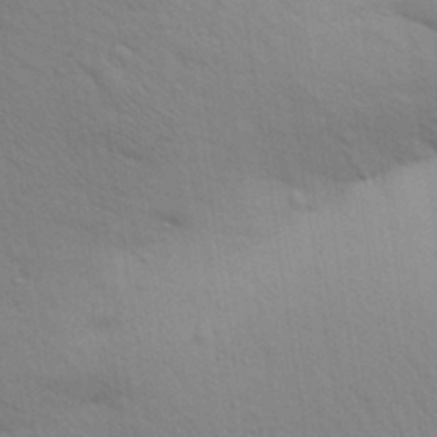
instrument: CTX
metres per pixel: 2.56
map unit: Aa
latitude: 30.4034
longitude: -147.4049
